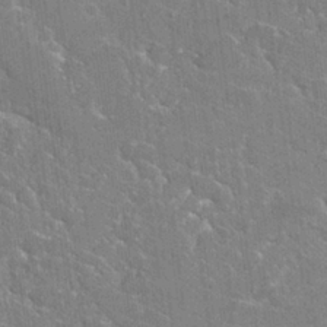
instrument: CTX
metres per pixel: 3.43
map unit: Hto
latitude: 23.3482
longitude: -40.4789
